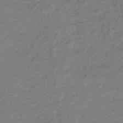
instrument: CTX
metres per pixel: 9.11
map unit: lHb
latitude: -39.3132
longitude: 72.2550
